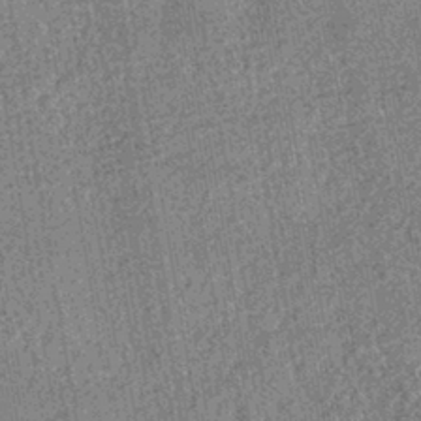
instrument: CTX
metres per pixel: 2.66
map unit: HNhu
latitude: -42.9541
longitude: 98.1228
